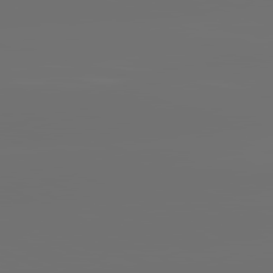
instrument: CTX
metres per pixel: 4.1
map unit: lApd
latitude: 81.9717
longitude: -164.4412
